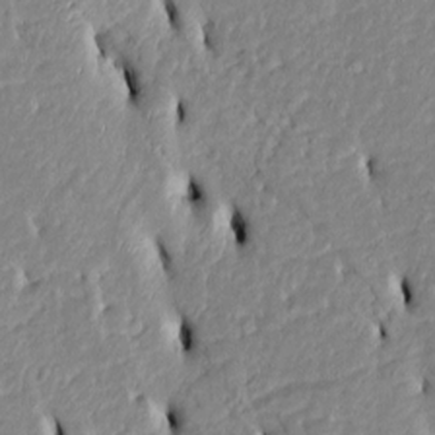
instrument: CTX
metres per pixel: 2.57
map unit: Htu
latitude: 3.2159
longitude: 151.5777
